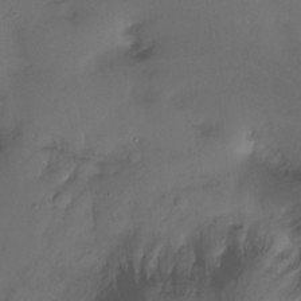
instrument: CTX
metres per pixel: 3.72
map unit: Ht
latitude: -14.9542
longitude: -48.8569
